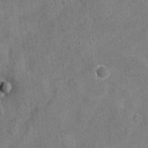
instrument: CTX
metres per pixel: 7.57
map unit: Nhu
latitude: -18.5385
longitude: -56.1388
